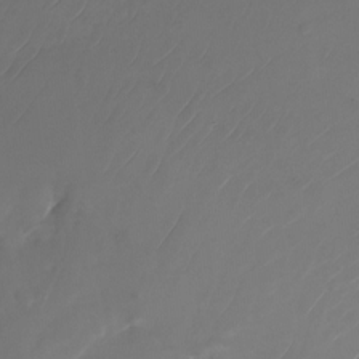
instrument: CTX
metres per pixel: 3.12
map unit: Nhu
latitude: -23.2754
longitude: -71.6127
